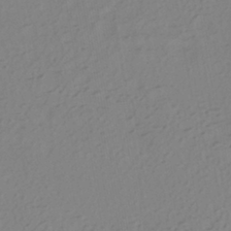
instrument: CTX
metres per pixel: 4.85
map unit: HNhu
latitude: -41.0675
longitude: 104.3684
